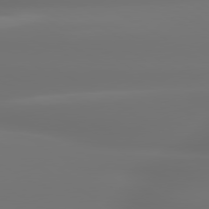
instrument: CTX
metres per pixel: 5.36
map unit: lApd
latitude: 79.9339
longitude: -138.2333
